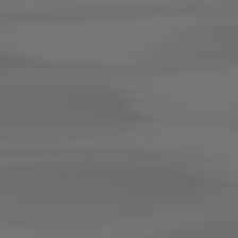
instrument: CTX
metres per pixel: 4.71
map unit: Hpe
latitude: 76.8380
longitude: -133.1970
